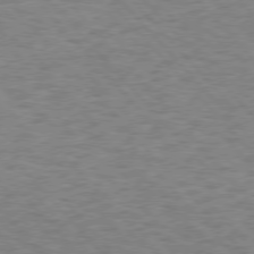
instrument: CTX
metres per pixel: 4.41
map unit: Hpe
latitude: 75.8017
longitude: -136.2523
